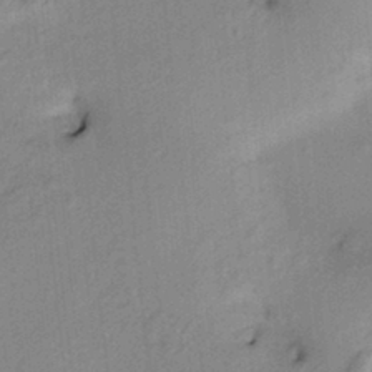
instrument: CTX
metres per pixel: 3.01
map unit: HNhu
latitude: 14.1389
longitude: 10.3684
